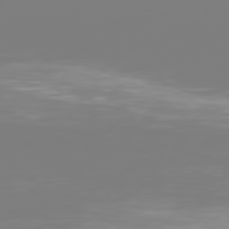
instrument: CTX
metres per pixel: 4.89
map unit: Hpe
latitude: 75.7639
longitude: -142.6113
